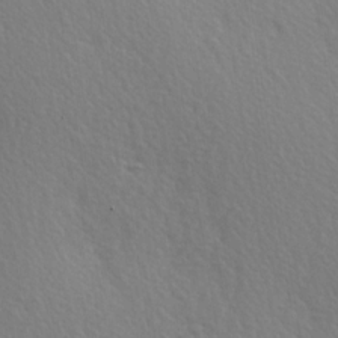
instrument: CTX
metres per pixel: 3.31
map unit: Hve
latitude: 2.8947
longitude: -124.1577
